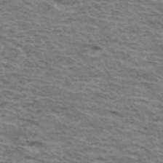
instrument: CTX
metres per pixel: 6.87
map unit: Hto
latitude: 36.4979
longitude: -43.2915
